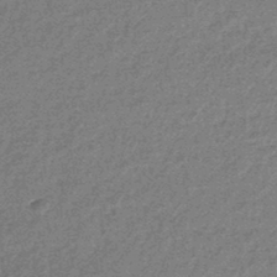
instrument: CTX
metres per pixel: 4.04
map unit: lHb
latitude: -44.5385
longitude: 66.7274
